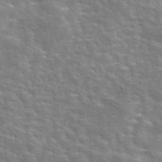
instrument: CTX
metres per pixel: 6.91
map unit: eAb
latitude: 44.7246
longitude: 112.0661
